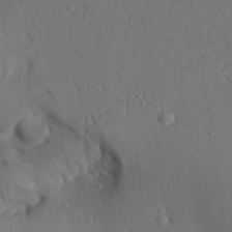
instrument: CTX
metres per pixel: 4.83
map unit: Aa
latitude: 23.5938
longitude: -127.7639
